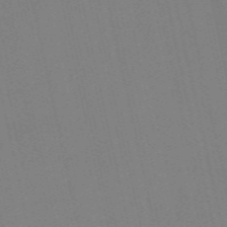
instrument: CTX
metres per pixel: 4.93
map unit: Nve
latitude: -58.6707
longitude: 50.5007
